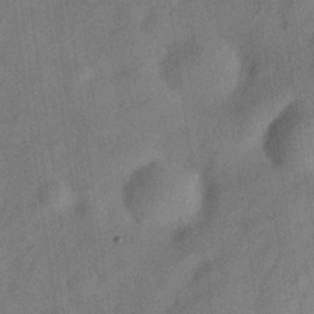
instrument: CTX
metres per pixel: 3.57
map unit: Hve
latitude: -31.0675
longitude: 91.8423
